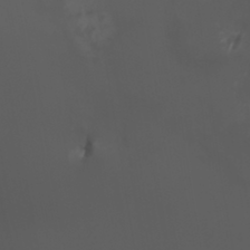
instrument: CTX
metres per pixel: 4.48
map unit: HNhu
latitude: 6.3278
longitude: 13.9178
